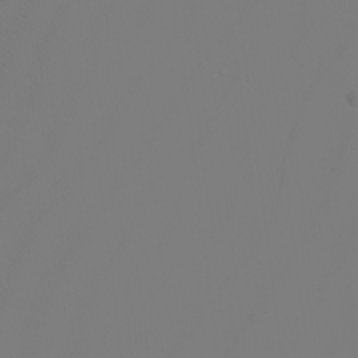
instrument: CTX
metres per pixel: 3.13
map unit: Nhu
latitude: -6.3117
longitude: -96.2711
